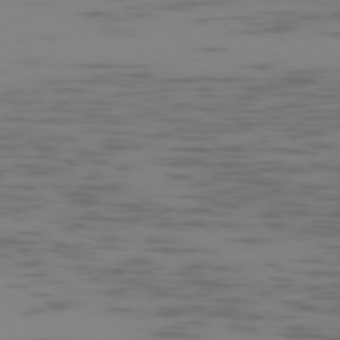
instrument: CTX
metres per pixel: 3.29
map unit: Ap
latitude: -77.5588
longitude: -67.3481
